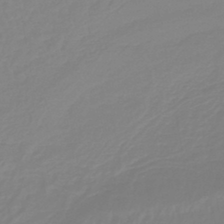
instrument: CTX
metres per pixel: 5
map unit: lHb
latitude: -42.9730
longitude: 64.0094
